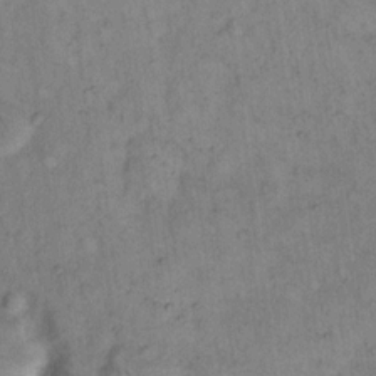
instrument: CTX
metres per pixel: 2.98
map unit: eHh
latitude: 15.3860
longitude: -65.1214
